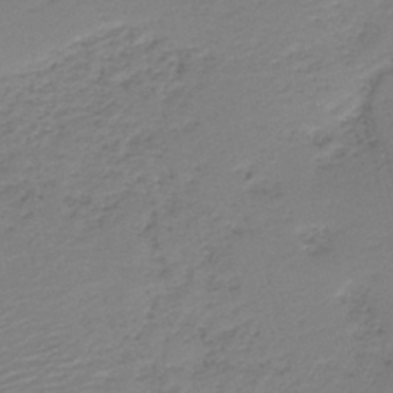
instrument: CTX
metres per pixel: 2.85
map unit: HNb
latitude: -40.8975
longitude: 50.0850
